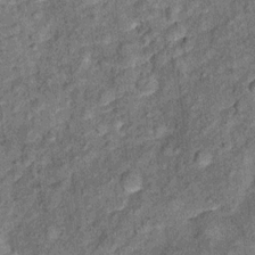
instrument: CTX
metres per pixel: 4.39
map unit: Ht
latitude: 9.6127
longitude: -38.5924
